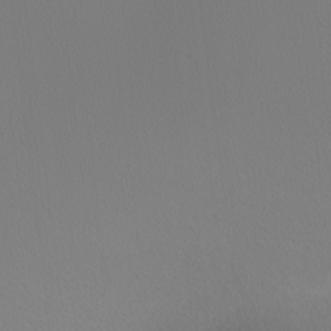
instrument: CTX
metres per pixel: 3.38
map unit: Nhu
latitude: 0.2711
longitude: -79.5560
